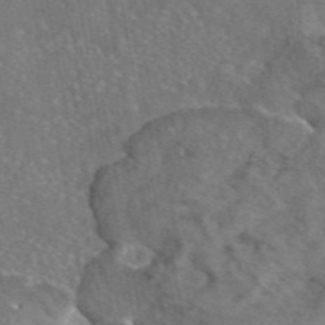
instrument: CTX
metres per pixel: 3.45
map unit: eAb
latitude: 46.4412
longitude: 106.5196
